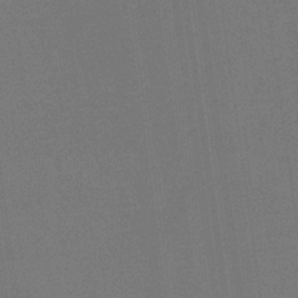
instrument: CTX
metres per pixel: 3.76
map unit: HNb
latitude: -35.4643
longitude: 54.6519
